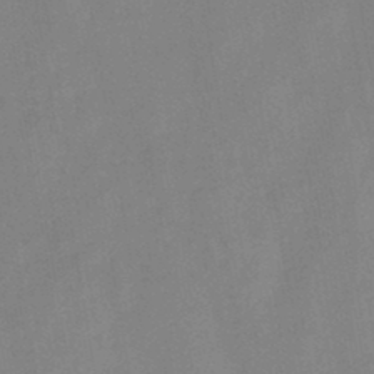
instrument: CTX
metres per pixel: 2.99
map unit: HNb
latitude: -44.8597
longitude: -38.2145
